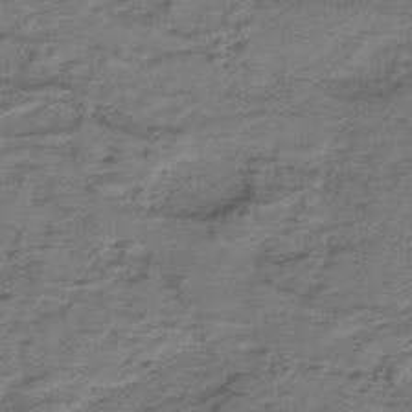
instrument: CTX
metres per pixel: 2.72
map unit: lHb
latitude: -41.9556
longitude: 53.3131
